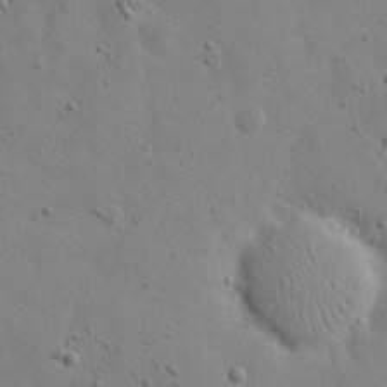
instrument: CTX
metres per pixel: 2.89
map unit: eHh
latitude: 18.3278
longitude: -71.3670
